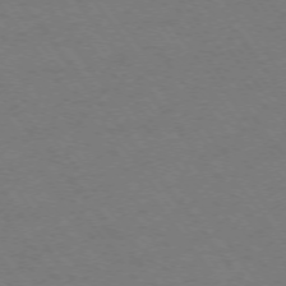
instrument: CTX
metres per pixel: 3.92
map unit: Ap
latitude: -74.6897
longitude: -69.8017
